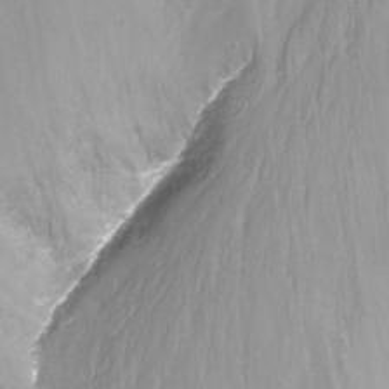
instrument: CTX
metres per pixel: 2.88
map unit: Nhu
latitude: -14.4062
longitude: -63.4994
